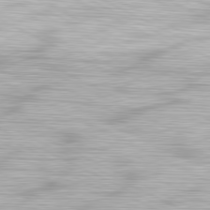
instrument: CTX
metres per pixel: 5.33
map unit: Hpe
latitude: -81.4455
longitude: 17.9556
